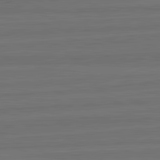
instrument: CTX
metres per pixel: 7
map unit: lApd
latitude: 82.6112
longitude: -179.8206
